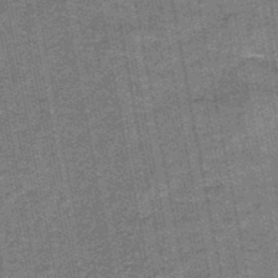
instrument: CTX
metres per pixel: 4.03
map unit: eAb
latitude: -36.0472
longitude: 51.5966
